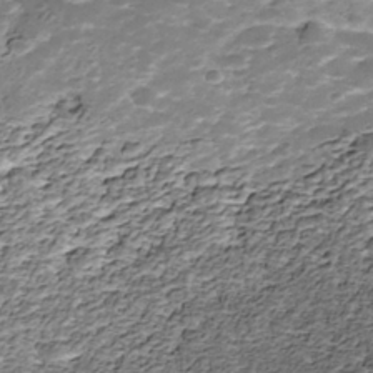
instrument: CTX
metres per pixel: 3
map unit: Nhe
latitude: -39.2754
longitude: -116.7435
